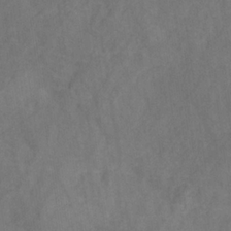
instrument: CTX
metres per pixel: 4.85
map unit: HNb
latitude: -31.1620
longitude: 62.3306
